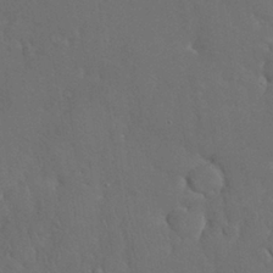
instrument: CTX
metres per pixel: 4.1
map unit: Nhu
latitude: 28.5357
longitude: -67.9717
